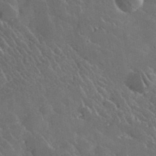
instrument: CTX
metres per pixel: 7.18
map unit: lHvf
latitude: 36.7624
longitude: -91.2348
